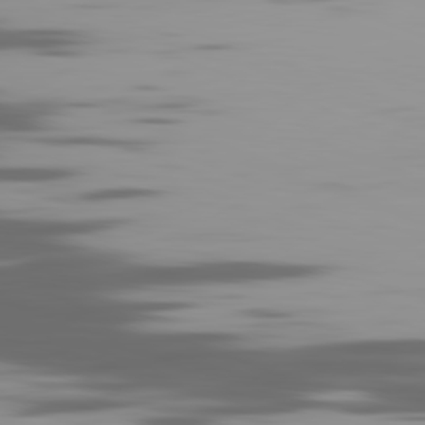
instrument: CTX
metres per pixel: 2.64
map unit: Ap
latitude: -82.1606
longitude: -69.4049
